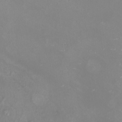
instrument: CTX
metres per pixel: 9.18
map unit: eHh
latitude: -7.1809
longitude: -77.9150
